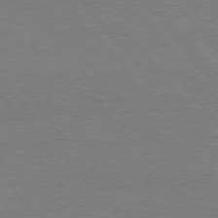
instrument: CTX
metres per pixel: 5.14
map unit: Hpe
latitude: 76.1011
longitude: -151.4426
